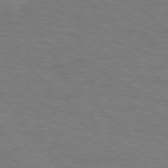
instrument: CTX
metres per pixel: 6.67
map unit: Hpe
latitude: 77.2915
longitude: -151.8394
